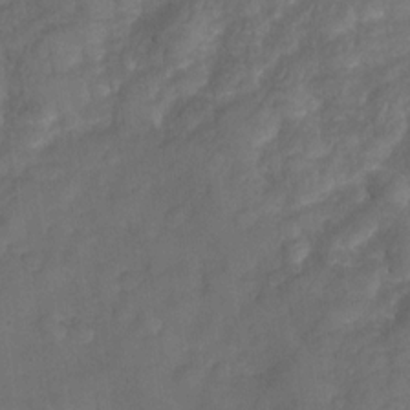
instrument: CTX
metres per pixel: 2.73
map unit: Nve
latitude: -26.3873
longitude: -148.1389
